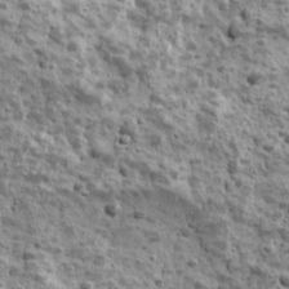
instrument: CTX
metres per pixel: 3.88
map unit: Ave
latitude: 16.7246
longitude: -134.4223
